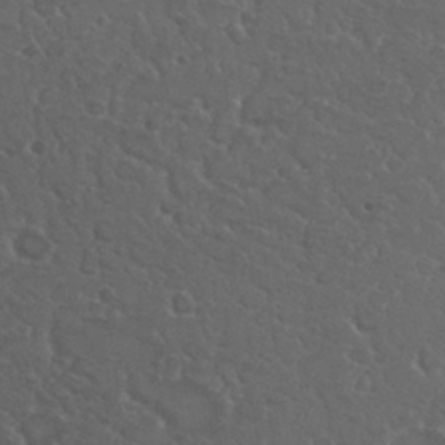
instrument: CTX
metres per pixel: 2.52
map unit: Nhu
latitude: 26.5357
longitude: -50.3278
